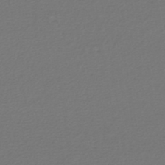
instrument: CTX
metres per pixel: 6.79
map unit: lHb
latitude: -45.0298
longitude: 75.8612
